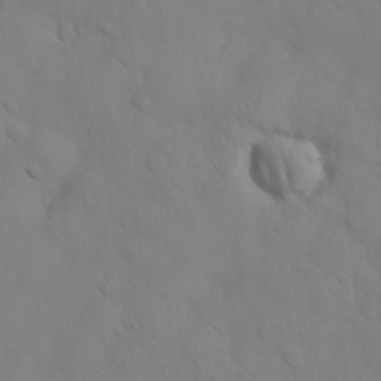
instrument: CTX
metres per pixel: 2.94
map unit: Nhu
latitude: 28.5923
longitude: -72.7625
